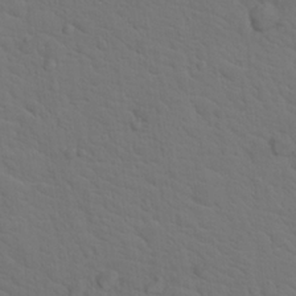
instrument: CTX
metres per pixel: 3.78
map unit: Hto
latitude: 18.7435
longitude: -33.8772
